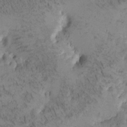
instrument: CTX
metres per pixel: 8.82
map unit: Htu
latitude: -3.9556
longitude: 172.9919
